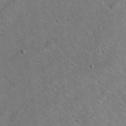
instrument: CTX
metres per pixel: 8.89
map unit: Hto
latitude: 18.8758
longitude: -50.8947
